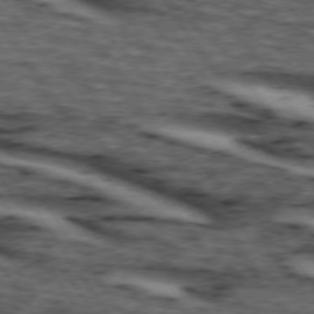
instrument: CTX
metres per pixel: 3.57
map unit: lApd
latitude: 74.2145
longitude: -73.0270
